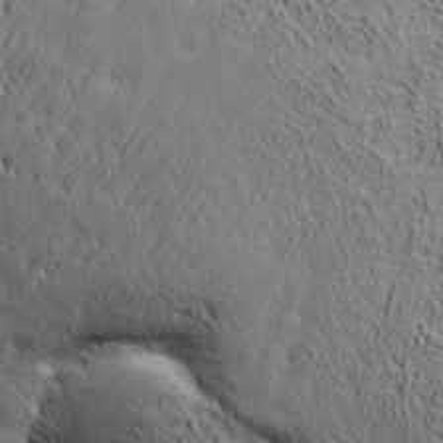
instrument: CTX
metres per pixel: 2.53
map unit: ANa
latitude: 35.4615
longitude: 13.2565
